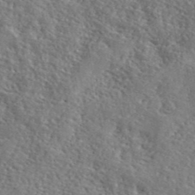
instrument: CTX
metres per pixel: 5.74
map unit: lHvf
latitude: 42.5357
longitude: -87.8772
